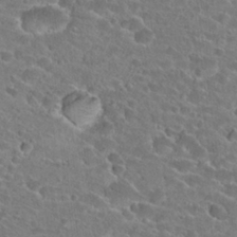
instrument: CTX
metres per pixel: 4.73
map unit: Hto
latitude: 24.7435
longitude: -45.8772
